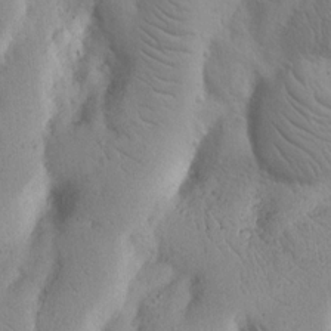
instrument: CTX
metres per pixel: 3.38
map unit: Nhu
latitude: 17.9528
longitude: -75.4049
